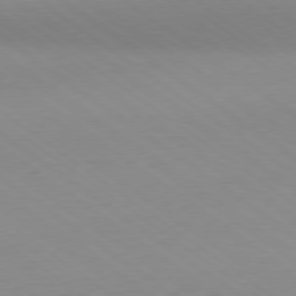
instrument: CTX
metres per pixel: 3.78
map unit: Ap
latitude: -79.1998
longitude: -55.5749
